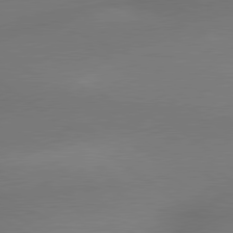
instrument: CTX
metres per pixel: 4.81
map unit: lApd
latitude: 79.8584
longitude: -173.3292
